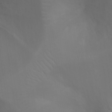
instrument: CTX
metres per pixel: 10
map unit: Ht
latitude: -10.7085
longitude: -28.0633
